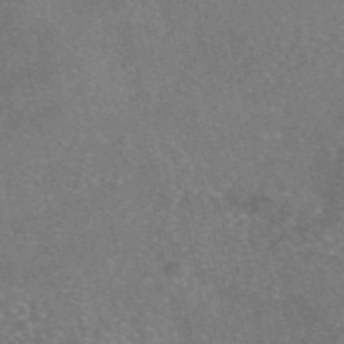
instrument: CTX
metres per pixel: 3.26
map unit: eAb
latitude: 47.4994
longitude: 104.6707
